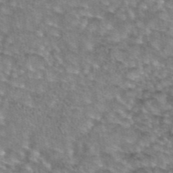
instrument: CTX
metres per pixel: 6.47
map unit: eAb
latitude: 44.2522
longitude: 105.0108
